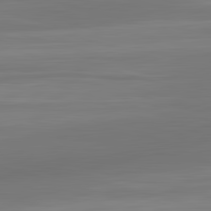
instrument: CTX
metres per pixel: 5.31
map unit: lApd
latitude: 83.3481
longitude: -132.6113
